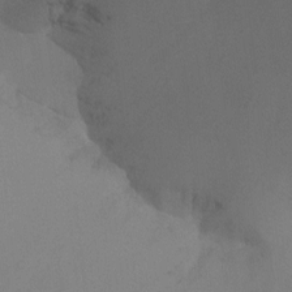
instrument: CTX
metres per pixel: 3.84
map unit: Aa
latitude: -7.5399
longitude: -78.4790
